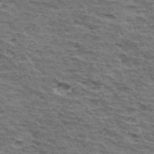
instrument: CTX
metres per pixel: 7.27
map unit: Hto
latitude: 34.5168
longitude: -43.0459
